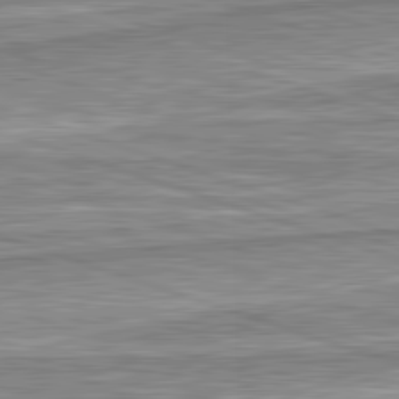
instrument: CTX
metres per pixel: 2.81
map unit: lApd
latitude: 82.4034
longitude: 167.6911
